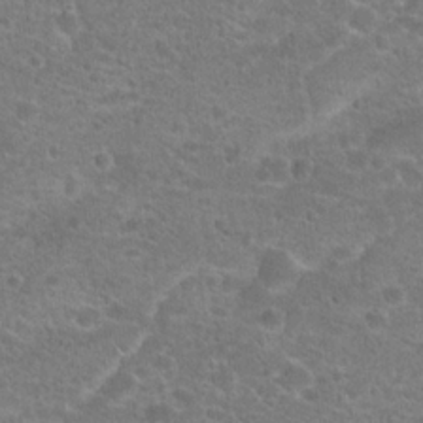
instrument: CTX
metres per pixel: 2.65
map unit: Hto
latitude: 20.4412
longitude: -43.0459
